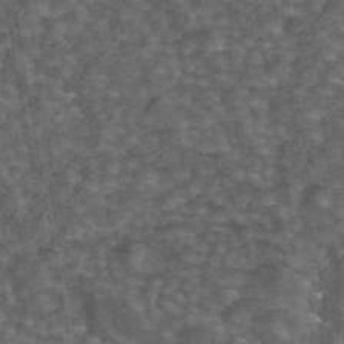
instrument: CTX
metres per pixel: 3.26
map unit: eAb
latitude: 43.7450
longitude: 106.9542
